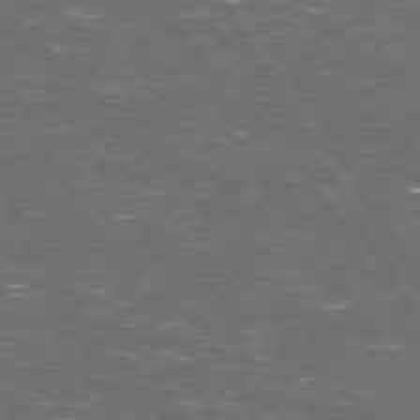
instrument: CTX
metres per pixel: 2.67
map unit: Hpe
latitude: 72.8569
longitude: -124.2900
